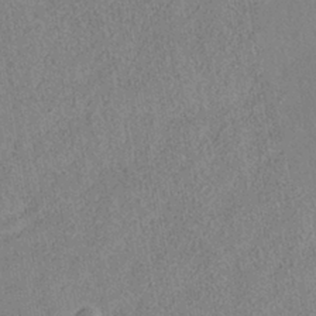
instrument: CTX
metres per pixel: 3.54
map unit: HNhu
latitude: -39.7478
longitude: 100.8785
